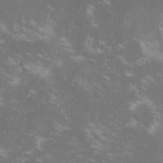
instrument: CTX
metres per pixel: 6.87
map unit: lHvf
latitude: -13.4455
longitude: -99.7827
